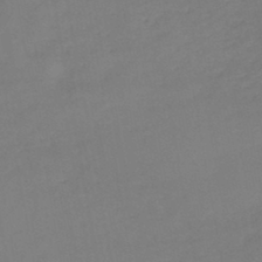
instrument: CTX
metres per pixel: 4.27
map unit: HNb
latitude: -45.5966
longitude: -35.7827
